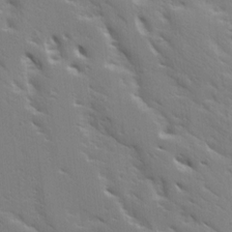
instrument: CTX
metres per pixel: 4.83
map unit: Ave
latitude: 15.5183
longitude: -130.3468
